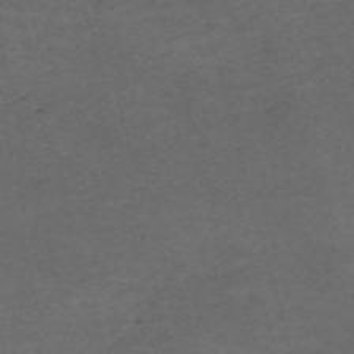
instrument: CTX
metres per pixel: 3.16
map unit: Nve
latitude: -58.9919
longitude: 59.2564
